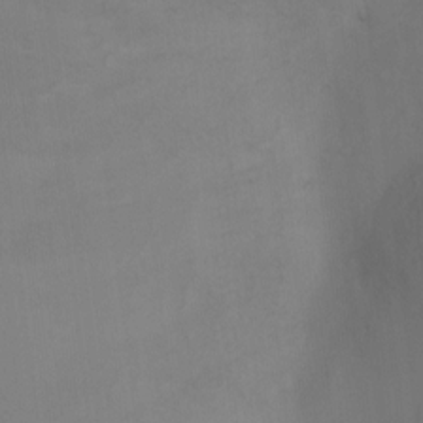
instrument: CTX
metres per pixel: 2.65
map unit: Ht
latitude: 2.0444
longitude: -23.2915
